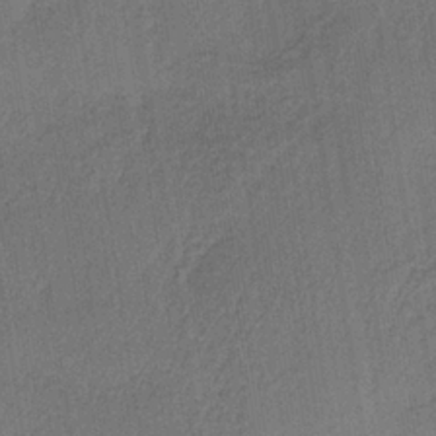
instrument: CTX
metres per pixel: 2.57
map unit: lHb
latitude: -35.3132
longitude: 62.8597
